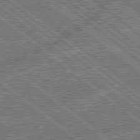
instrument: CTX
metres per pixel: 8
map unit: lApd
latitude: 79.1026
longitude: -143.7828
